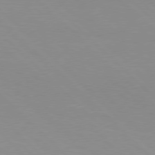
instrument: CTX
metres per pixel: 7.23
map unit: Hpe
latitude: 77.4993
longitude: -160.8380
